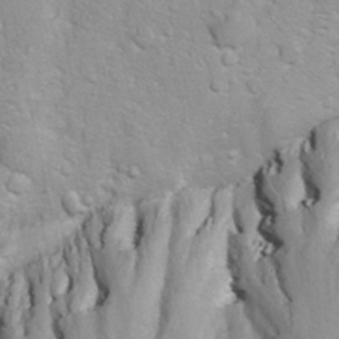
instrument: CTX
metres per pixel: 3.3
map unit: Ave
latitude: -10.6519
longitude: -120.6869
